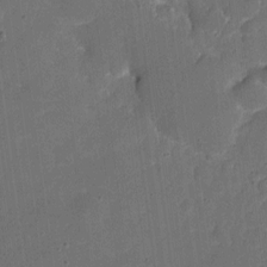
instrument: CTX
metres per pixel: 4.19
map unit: eHh
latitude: 4.9703
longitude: -66.7624
